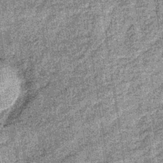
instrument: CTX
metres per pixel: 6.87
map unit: lHb
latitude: -36.7652
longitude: 64.4251
